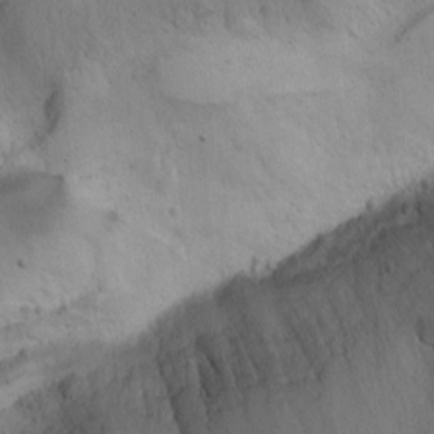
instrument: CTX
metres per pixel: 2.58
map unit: Aa
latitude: -3.1053
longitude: -73.5938
